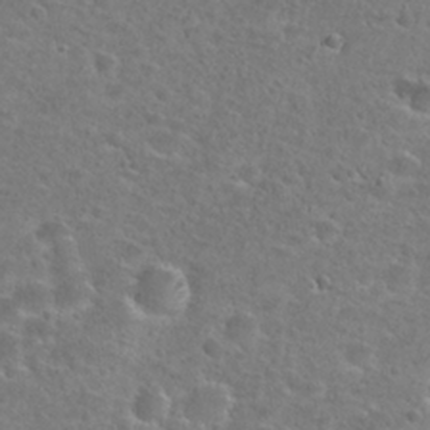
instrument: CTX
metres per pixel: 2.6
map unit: Hto
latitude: 25.2725
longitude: -49.3671
